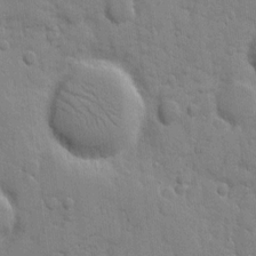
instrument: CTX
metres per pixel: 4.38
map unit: eHh
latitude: 9.7072
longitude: -66.9324
